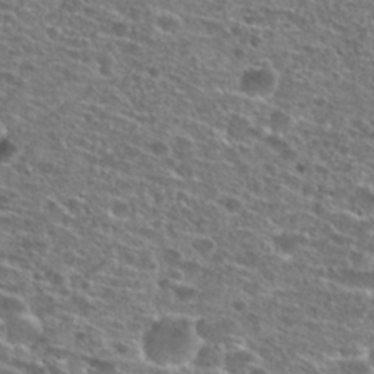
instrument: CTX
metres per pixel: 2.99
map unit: Hto
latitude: 25.9150
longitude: -47.3482
